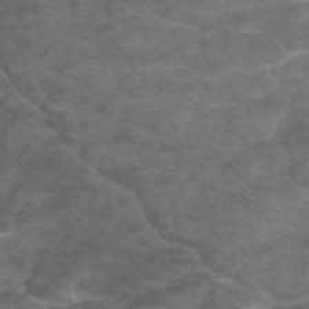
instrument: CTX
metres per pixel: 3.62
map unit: eAb
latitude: 47.0459
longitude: 102.1228
